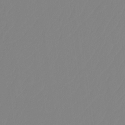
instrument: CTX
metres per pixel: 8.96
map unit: Ht
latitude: -14.2362
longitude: -50.2711
